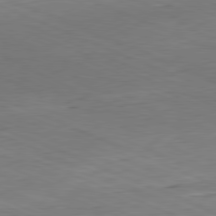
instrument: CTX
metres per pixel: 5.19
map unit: Hpe
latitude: -81.9556
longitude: 14.1984
